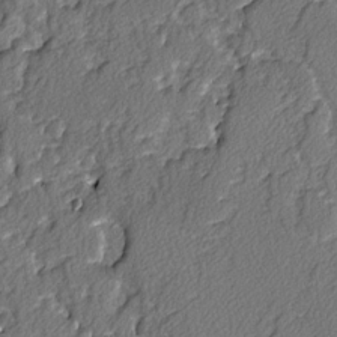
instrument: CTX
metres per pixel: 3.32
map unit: lAvf
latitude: -3.3509
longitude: -108.1200
